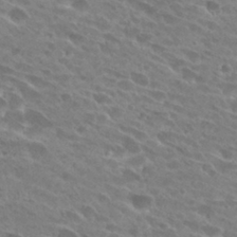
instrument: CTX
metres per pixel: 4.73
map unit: Hto
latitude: 28.1011
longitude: -42.3089
